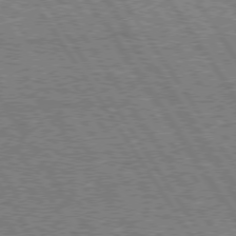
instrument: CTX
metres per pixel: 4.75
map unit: Hpe
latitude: 74.9892
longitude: -155.2537
